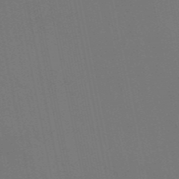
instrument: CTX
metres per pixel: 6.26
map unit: eAb
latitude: 46.5735
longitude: 121.0486
